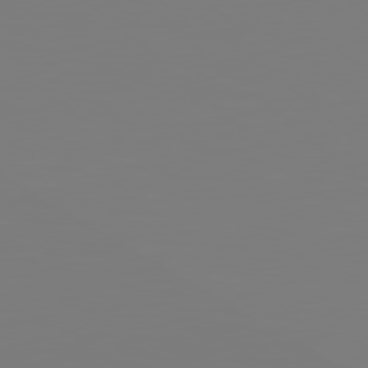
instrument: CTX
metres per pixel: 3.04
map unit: Hpe
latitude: 77.9717
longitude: -138.1389
